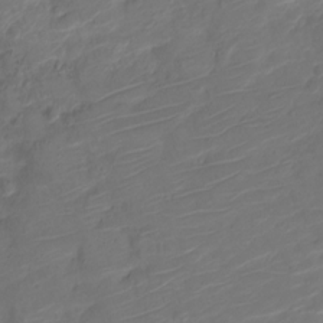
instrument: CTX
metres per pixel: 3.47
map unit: Nve
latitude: -20.0661
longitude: 105.7477
